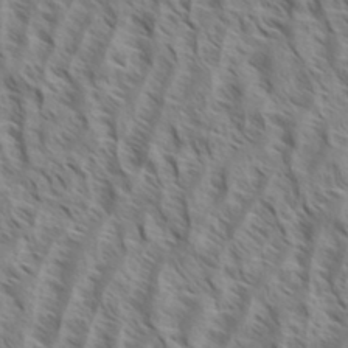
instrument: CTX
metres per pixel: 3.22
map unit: eHh
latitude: 34.7246
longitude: -138.8947
